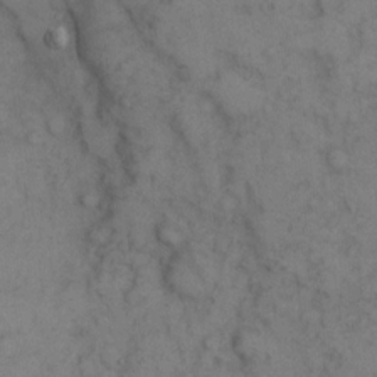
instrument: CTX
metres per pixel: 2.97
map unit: eHh
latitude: 9.1970
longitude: -62.9892
